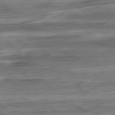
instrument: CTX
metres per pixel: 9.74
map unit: Ap
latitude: -80.9731
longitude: -68.4601
